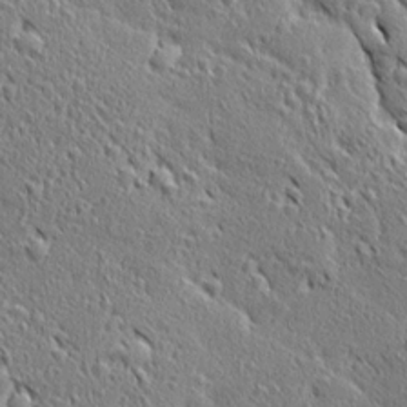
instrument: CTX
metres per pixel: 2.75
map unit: Ave
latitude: 20.6113
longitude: -136.4412
